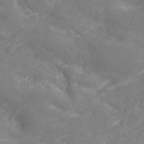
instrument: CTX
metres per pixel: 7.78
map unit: ANa
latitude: 41.9906
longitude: 29.0675
